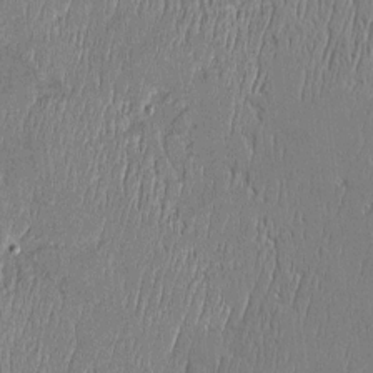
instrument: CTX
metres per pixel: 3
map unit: Htu
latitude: -5.3887
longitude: 175.3698
